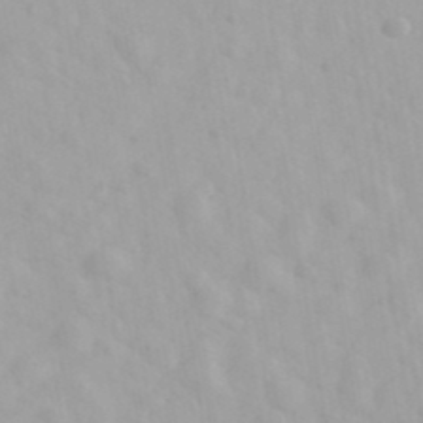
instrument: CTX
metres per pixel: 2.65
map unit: Ave
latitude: 39.9717
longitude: -106.6679
